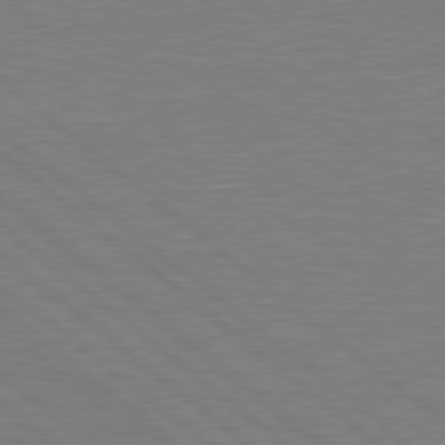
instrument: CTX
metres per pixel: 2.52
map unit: Hpe
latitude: 78.6491
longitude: -123.6505
